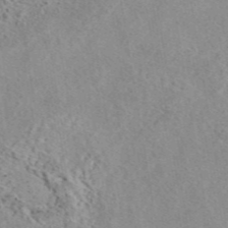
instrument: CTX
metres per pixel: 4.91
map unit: eAb
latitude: 44.0822
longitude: 116.3495
